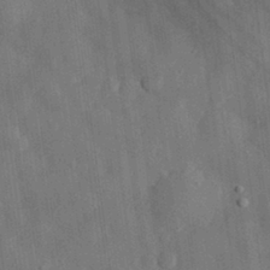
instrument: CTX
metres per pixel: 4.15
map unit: eHh
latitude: 30.7436
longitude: -77.2159
